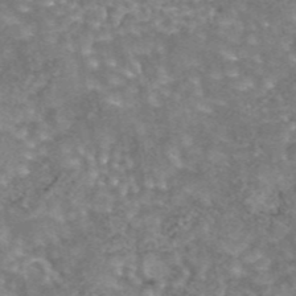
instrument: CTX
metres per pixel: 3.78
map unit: eAb
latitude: 44.1011
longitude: 106.7841
